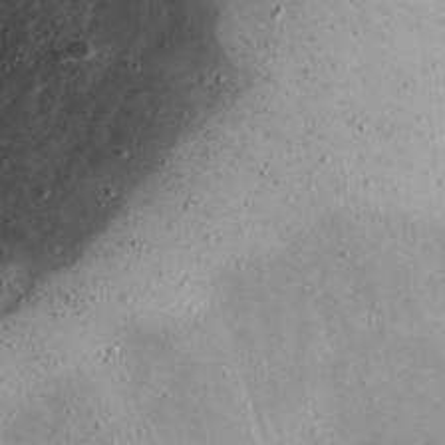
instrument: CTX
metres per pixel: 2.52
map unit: Nhu
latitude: 21.7450
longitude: -70.7435
